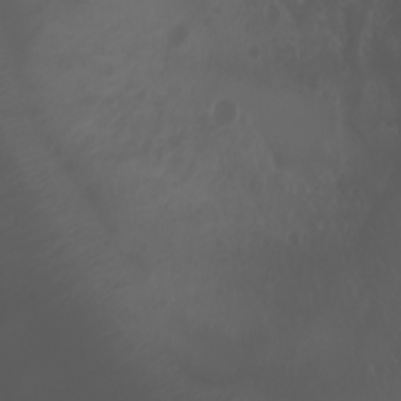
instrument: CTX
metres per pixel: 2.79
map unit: Htu
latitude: -1.5966
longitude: -77.0647
